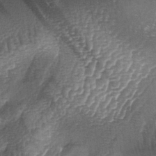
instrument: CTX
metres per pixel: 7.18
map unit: lAa
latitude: -4.7085
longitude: -128.3845
